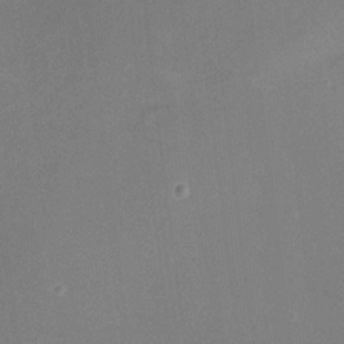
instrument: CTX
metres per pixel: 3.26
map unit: Nhu
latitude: -16.0472
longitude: -56.8757
